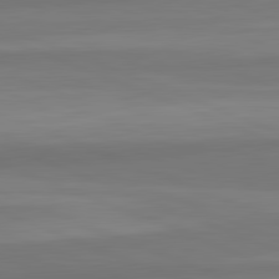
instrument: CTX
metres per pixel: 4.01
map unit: lApd
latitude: 82.4223
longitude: 177.7289
